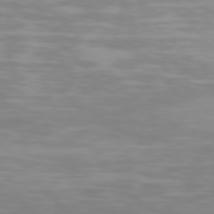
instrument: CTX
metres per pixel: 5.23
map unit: Hpe
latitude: 77.3292
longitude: -166.6112
